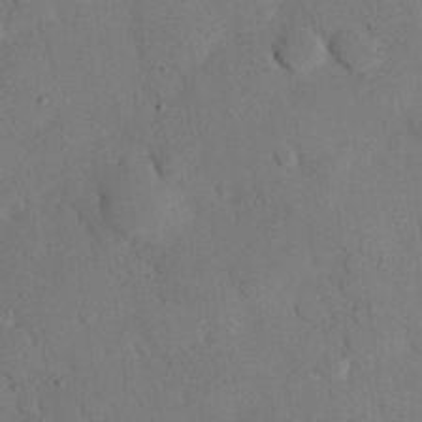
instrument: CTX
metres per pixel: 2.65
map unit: eHh
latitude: 25.9717
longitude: -80.3089
